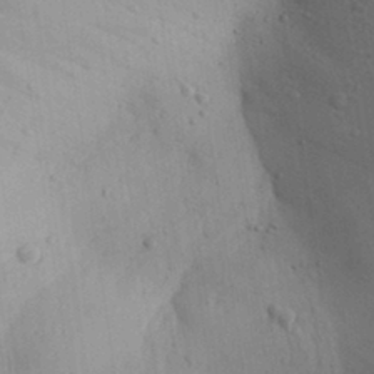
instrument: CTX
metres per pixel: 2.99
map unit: Aa
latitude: 30.3657
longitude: -145.0080
